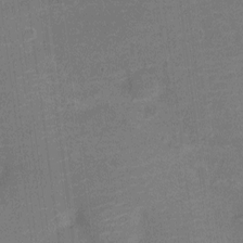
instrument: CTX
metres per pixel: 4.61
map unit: Nve
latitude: -21.0675
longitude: 103.6533
